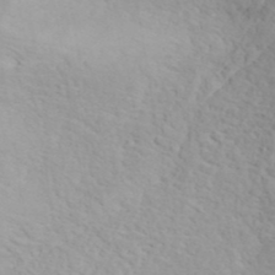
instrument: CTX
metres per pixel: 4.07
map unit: ANa
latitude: 40.7057
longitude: 28.5952
